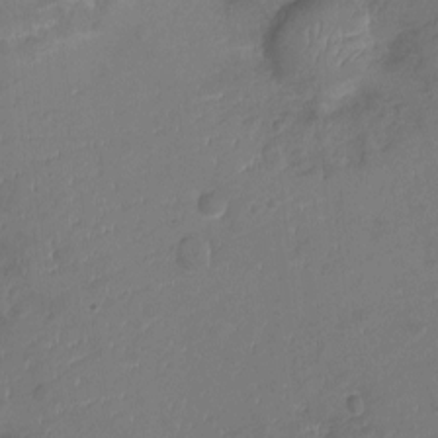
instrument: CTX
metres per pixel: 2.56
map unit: Ht
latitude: -6.2550
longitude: -21.2537
